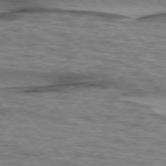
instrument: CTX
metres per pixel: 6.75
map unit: lApd
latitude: 76.6868
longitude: -77.4615
